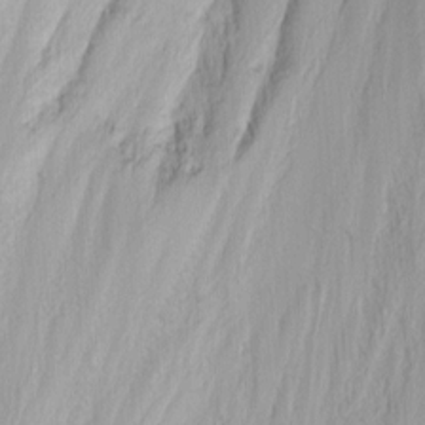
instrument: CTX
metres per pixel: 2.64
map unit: Nhu
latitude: -1.3321
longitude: -73.8773
